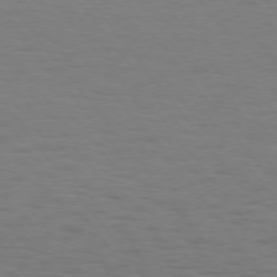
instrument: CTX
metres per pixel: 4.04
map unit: Hpe
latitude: 74.4979
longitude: -131.7261
